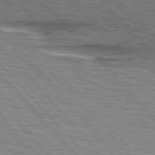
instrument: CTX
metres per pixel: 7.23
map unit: lApd
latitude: 76.5356
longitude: -72.6302
